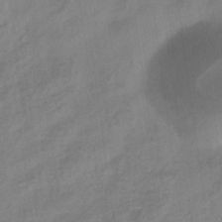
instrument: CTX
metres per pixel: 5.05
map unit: eHb
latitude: -35.8800
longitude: 81.1998
